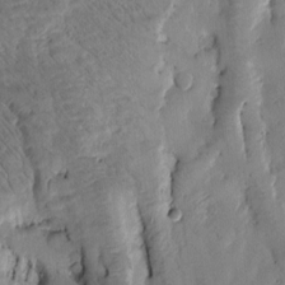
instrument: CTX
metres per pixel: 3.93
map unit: Htu
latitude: -3.5777
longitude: 169.6910
